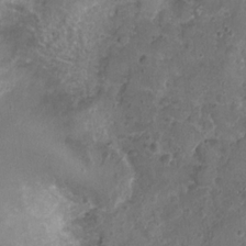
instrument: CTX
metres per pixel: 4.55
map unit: Nhu
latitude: 3.6127
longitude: -15.8017
